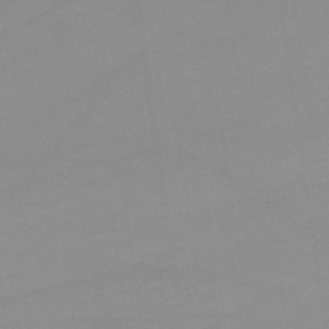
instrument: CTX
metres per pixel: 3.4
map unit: lHb
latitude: -44.9353
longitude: 66.5952
